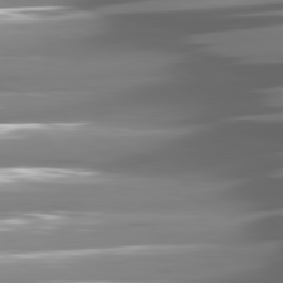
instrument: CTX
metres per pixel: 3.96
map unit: lApd
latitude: 81.0647
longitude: -144.3845
